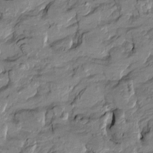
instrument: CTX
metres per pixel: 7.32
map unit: Htu
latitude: -8.3684
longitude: 177.4265
